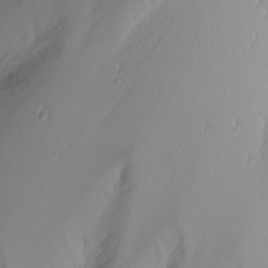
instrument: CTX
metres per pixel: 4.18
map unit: Nhu
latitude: -7.0486
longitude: -89.0648
